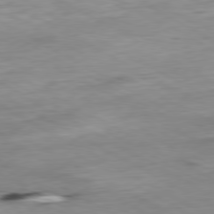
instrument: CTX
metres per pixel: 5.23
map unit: Ap
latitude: -80.4818
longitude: -83.5938
